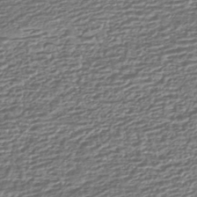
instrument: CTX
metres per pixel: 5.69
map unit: HNhu
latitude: -43.7477
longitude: 98.6518
